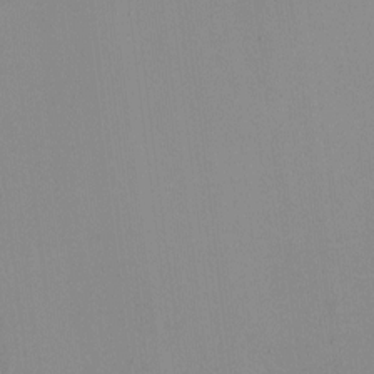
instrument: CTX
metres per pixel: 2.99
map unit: HNhu
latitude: -1.8990
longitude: -7.0836
